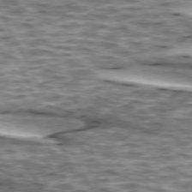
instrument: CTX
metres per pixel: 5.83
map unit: lApd
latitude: 74.1011
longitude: -55.0080
